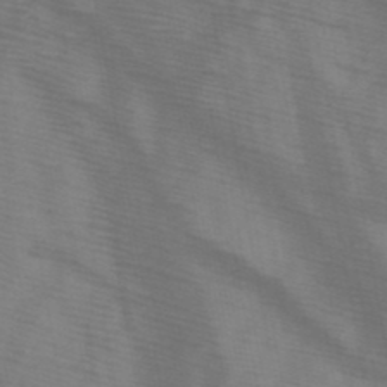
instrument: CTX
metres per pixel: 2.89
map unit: HNb
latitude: -46.6329
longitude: -47.6883
